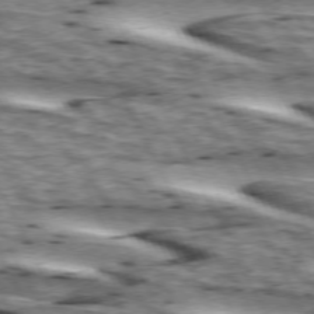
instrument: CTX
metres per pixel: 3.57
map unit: lApd
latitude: 73.5372
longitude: -54.9703
